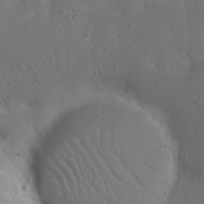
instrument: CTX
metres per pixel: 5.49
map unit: Nhu
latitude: 22.5168
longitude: -72.1200
